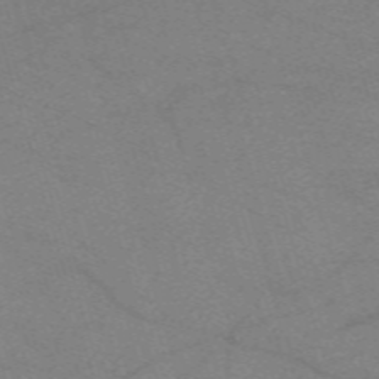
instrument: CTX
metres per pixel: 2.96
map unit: eHh
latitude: -61.6344
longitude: 54.1039
